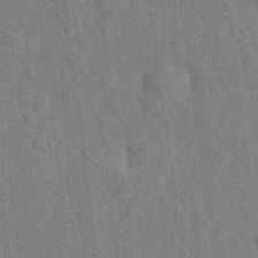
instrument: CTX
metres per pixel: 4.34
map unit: Hto
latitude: 15.8017
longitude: -41.4615
